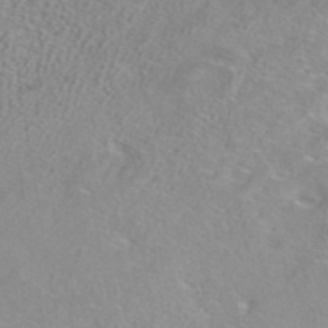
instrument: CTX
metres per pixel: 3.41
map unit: ANa
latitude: 39.7261
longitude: 24.1228
